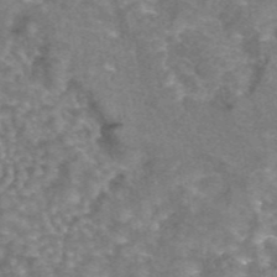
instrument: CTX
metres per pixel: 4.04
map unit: eAb
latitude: 44.2144
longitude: 106.7652
